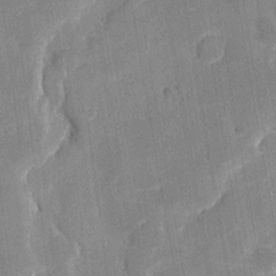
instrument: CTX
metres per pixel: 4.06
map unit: eHh
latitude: 7.5560
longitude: -66.3089
